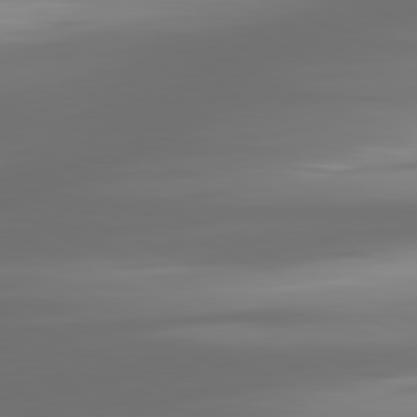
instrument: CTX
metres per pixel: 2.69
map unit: lApd
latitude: 81.2159
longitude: -139.5938
